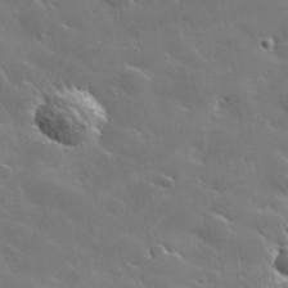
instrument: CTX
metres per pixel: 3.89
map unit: lHvf
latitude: 36.3279
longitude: -91.3104
